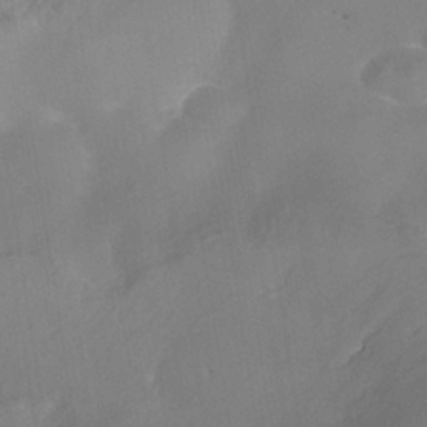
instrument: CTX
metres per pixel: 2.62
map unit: Nhe
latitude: -38.2362
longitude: -118.0633
